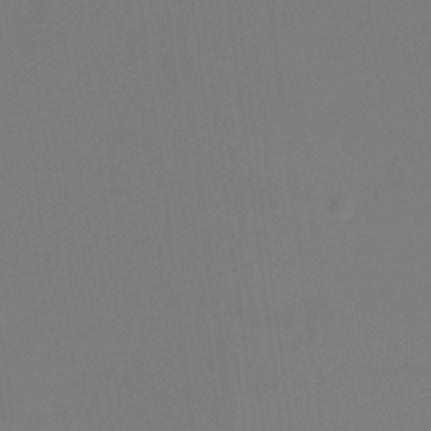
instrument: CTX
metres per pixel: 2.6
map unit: Htu
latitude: -13.2943
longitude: -48.5735
